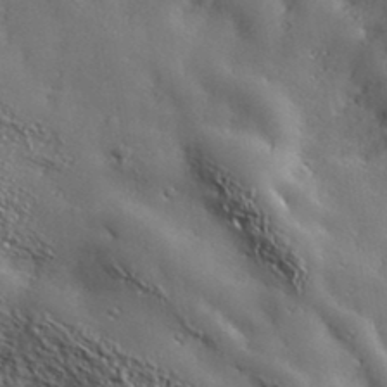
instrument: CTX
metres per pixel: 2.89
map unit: ANa
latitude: 38.7057
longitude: -91.9150
